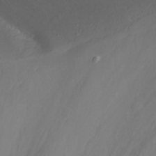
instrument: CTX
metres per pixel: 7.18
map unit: Nhu
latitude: -5.3887
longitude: -77.3103
